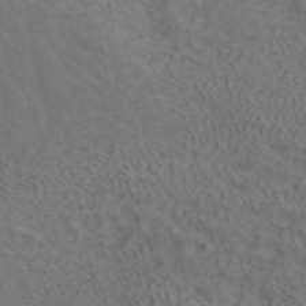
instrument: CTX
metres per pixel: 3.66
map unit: ANa
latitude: 41.7639
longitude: 15.1809
